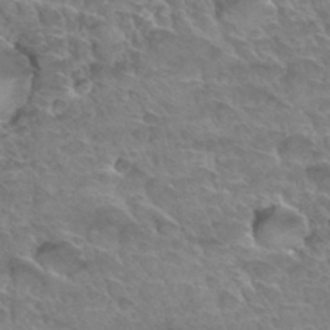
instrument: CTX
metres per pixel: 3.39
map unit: Hto
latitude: 33.5749
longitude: -46.2712
